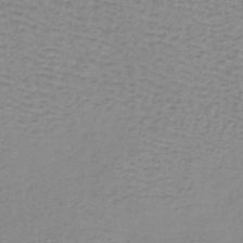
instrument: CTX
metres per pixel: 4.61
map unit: lHb
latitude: -40.0472
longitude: 61.7289
